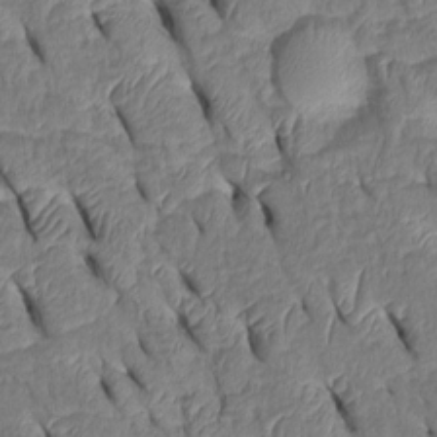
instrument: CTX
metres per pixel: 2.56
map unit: Htu
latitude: 1.4048
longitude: 148.8597
